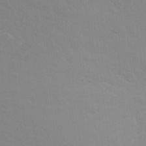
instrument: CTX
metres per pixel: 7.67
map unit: Ht
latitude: -3.5966
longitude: -25.7827
